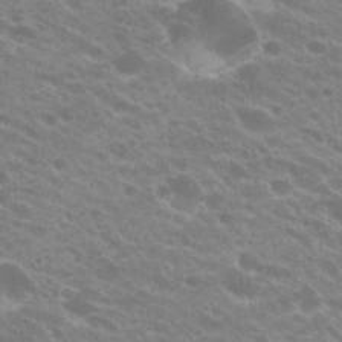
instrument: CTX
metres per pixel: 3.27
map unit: Hto
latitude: 23.9150
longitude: -35.9528
